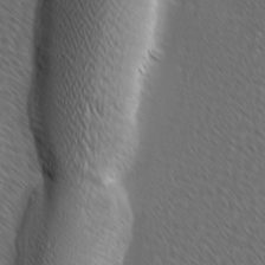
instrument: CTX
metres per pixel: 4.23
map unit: Ave
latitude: 8.6680
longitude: -106.0633
